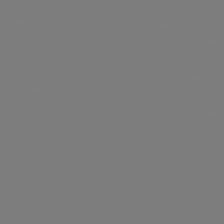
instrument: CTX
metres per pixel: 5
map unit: Hpe
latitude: 78.7813
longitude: -145.9528
